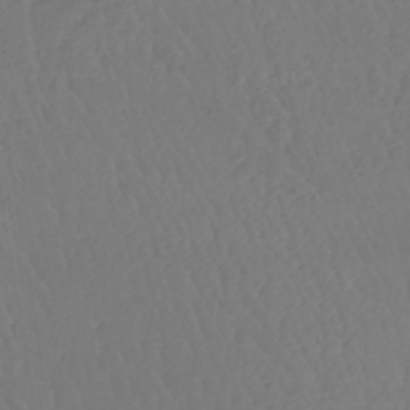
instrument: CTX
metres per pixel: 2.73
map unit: lHb
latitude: -43.0108
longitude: 67.1242
